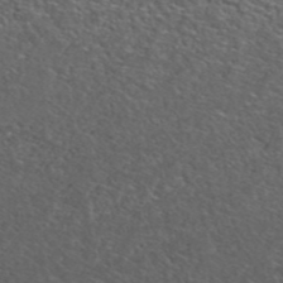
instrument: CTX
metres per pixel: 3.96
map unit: ANa
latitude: 44.3089
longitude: 23.6155
